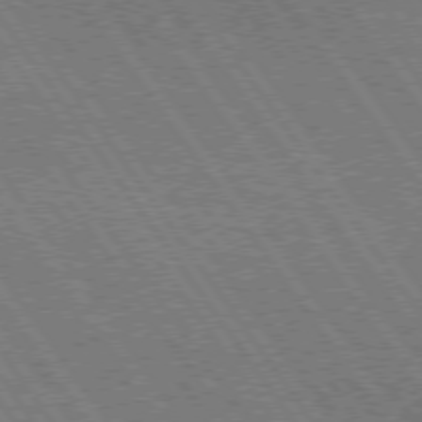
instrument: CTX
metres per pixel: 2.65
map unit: lApd
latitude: 74.7813
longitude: -80.5357
